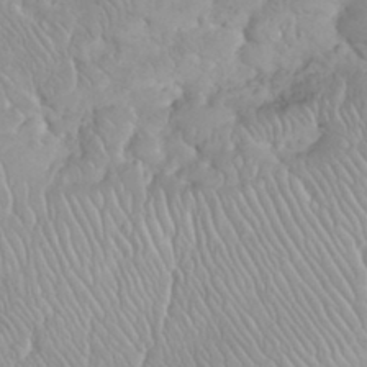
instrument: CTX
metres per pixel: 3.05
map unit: eHh
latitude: 35.1781
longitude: -63.2159
